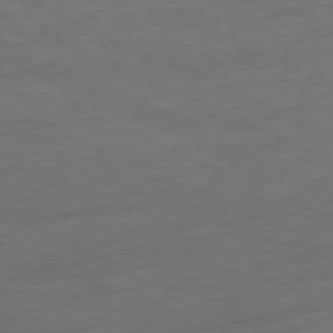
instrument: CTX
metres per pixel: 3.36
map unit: Ap
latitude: -80.3684
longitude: -92.8002
